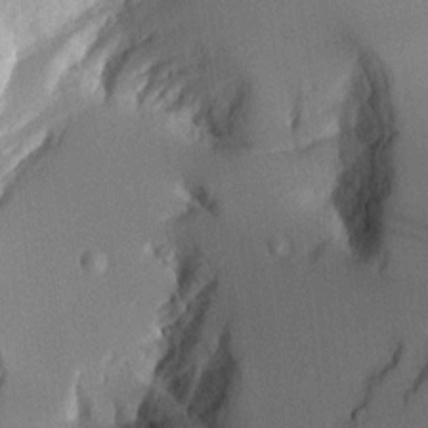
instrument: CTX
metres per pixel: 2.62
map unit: Aa
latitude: 10.7435
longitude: -127.7639
